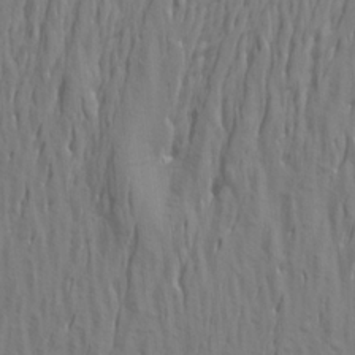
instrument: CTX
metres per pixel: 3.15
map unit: Aa
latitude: 20.7813
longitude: -142.5735
